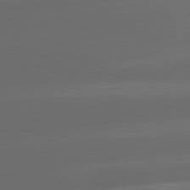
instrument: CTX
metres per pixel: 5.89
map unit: lApd
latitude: 80.9703
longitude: -137.9150
